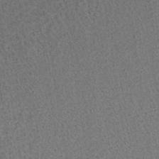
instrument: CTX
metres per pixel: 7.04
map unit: lHb
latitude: -40.5385
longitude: 57.3132
